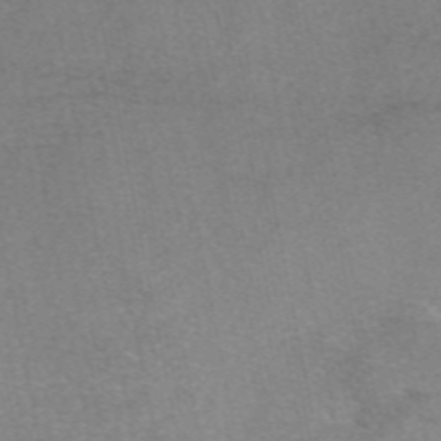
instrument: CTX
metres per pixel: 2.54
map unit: eAb
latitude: 48.6302
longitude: 103.5399
